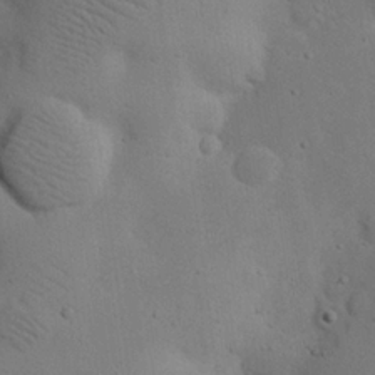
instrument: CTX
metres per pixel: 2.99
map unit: eHh
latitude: 24.3278
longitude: -72.2901
